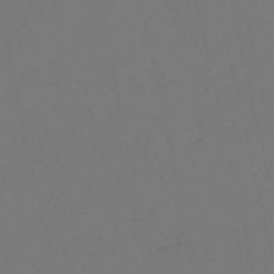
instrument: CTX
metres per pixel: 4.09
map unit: HNb
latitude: -54.6897
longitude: -39.0080
